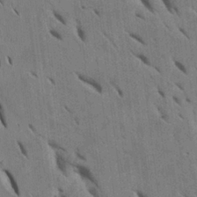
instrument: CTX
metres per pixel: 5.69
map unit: Htu
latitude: 2.2144
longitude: 148.5574
